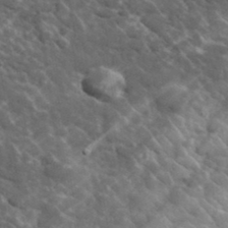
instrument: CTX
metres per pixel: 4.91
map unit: lHvf
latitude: 37.2537
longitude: -90.4979
